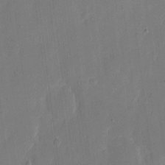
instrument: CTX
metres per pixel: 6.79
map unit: eHh
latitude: 6.6301
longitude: -68.7246
